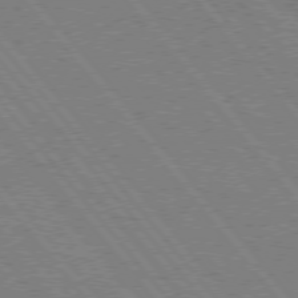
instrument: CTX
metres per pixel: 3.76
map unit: Hpe
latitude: 75.4049
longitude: -150.2900
